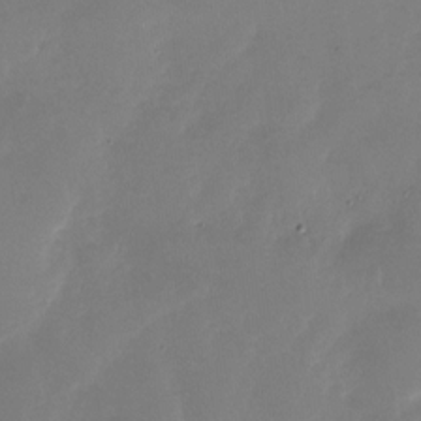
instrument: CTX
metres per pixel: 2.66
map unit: Nhu
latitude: -27.5966
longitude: -61.1781
